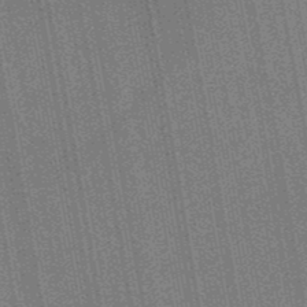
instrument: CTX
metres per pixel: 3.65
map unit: lHb
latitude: -48.2173
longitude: 74.6141
